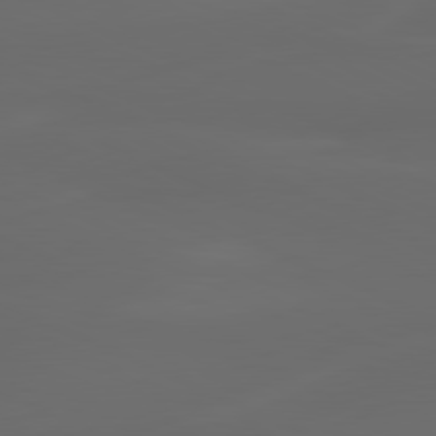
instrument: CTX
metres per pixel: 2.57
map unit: lApd
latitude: 80.1956
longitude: -117.8961
